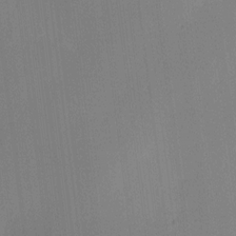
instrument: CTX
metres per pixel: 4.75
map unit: Ave
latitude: 12.8569
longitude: -107.2915
